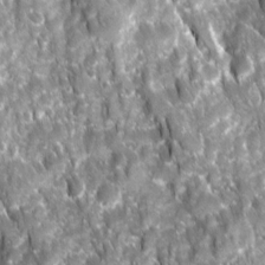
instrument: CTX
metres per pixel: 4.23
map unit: Ave
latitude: 16.4034
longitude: -131.3860
